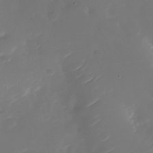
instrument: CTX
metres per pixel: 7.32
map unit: Nhu
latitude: -27.2375
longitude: -73.5749
